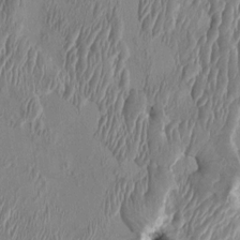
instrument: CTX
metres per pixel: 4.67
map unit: HNhu
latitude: 1.0647
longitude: -6.5735
